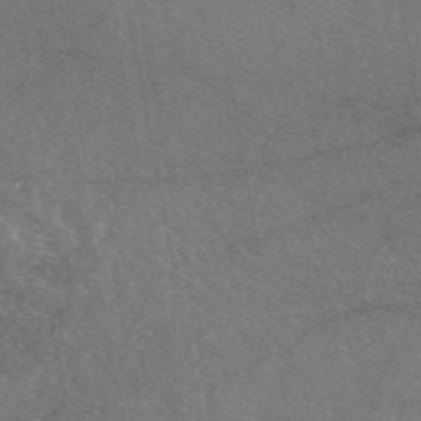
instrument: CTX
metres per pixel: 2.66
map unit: eAb
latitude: 46.6302
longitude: 110.9163
